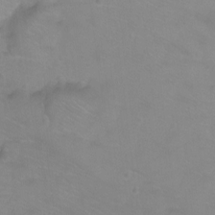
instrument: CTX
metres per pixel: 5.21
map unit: Ht
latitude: -9.2187
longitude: -35.7449
